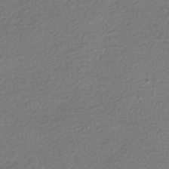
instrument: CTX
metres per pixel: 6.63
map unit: HNhu
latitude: -42.6518
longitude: 98.0094
